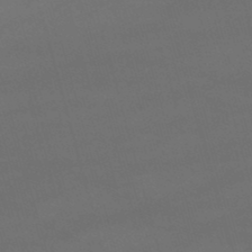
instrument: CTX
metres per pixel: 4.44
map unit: lHb
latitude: -47.5588
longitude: 63.4076
